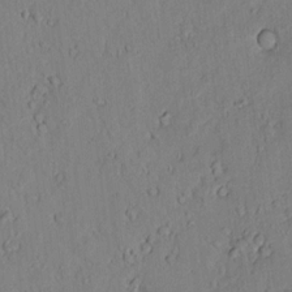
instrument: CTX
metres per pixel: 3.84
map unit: lAvf
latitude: 8.6113
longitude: 169.7288
